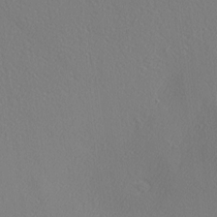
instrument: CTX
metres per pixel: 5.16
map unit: Nhu
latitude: 0.3845
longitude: -78.2901
